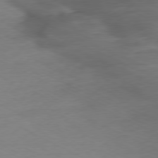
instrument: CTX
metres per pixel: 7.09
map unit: Ap
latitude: -77.1809
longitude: -75.1592
